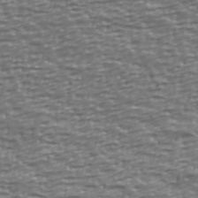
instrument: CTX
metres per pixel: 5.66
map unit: Ave
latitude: 40.7246
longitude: -112.9891
